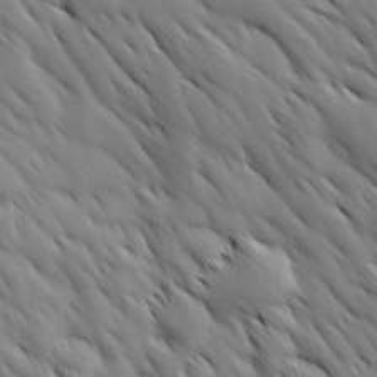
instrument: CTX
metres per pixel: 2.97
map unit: Ave
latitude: 12.4034
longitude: -106.1200
